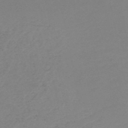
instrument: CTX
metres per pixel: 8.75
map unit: HNb
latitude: -52.0472
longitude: -52.3467
